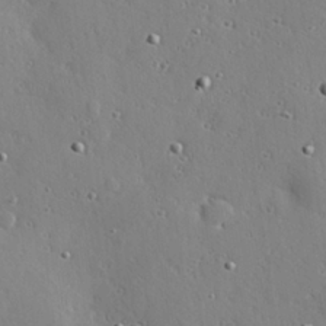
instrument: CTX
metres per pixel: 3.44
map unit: Hve
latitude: 26.7813
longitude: -93.1214
